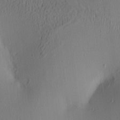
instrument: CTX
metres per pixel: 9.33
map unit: lAa
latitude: 4.0255
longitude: -115.0647
